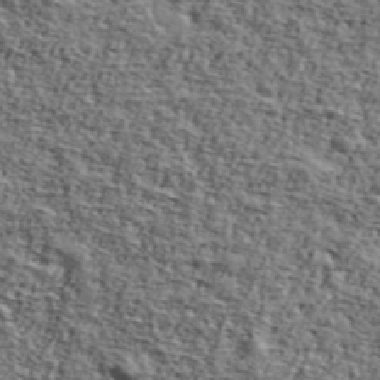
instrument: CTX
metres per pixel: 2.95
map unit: Ave
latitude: 42.8380
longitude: -110.3090
